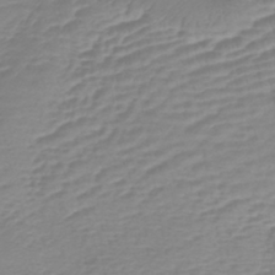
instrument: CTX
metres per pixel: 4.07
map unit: lHb
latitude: -41.3698
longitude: 76.7274
